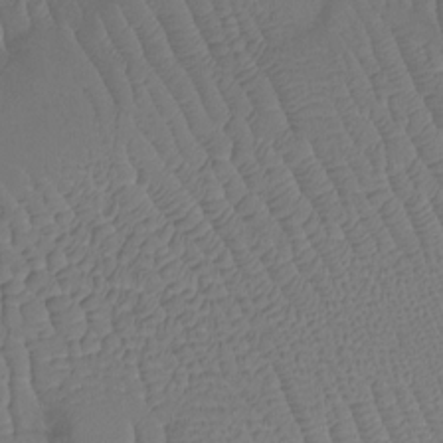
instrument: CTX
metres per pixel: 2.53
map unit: Ht
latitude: -8.7274
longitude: -20.1956
